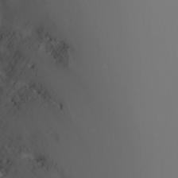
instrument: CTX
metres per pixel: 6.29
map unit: Nhu
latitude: -6.9919
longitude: -81.9150
